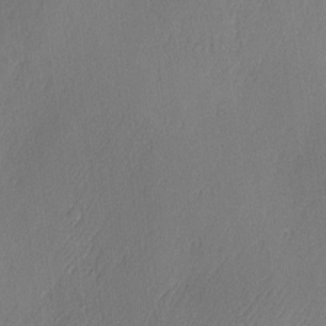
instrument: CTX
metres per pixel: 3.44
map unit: Ave
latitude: -6.7085
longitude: -119.9150
